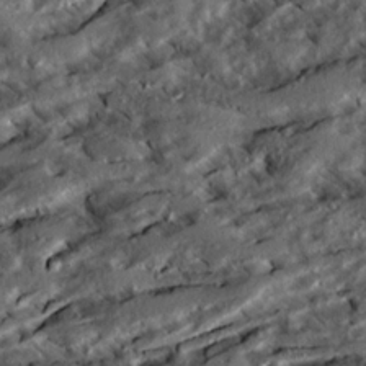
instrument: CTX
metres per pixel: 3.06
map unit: Ave
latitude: 20.9136
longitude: -129.7638
